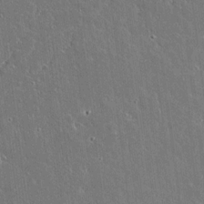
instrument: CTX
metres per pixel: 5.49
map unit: lAvf
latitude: 14.6113
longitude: -128.8569
